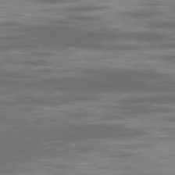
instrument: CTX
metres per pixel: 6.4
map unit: Ap
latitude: -79.3698
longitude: -74.2523
